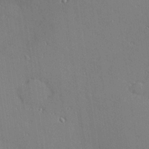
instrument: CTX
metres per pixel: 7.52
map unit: Hve
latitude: 26.9136
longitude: -91.8772
